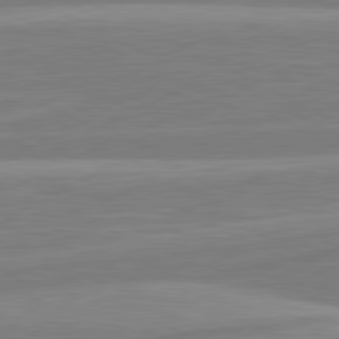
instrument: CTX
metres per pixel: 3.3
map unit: lApd
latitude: 80.9136
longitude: -169.1970
